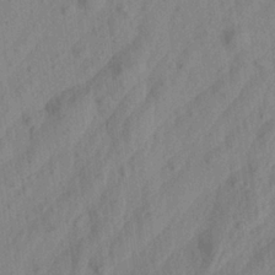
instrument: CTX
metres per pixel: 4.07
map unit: Aa
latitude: 23.5749
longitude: -143.4238
